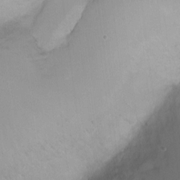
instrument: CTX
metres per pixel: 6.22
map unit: Ht
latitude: -10.2928
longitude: -27.7639
